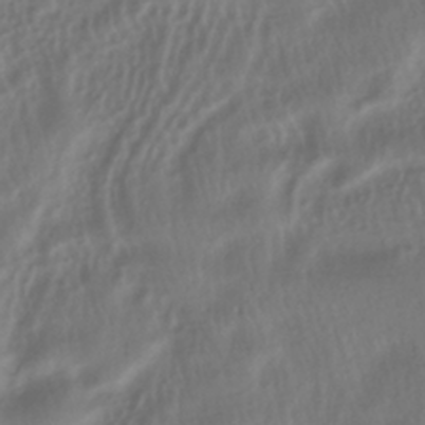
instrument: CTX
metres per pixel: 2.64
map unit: HNhu
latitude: -41.3698
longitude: 101.8989
